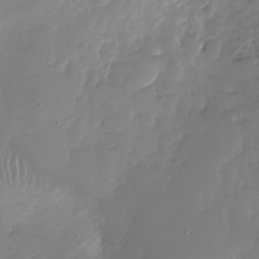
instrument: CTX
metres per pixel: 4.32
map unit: Nhu
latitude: -27.5777
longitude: -60.4979
